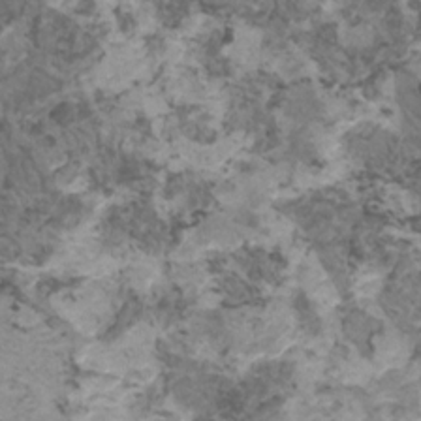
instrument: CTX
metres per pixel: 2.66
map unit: HNhu
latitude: 0.9513
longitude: 3.0297
